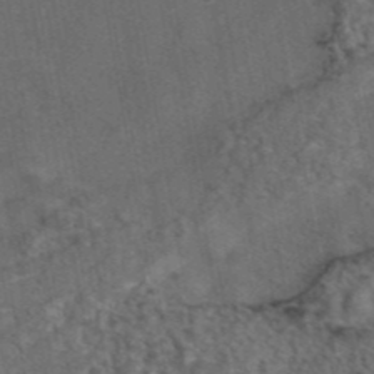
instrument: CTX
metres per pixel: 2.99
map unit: eAb
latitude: 43.2348
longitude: 107.3321
